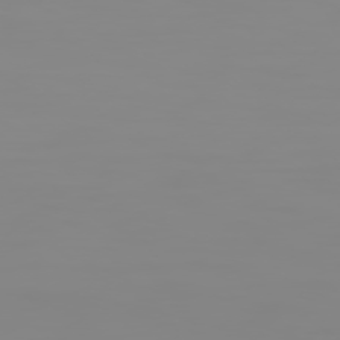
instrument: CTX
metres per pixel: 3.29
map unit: Hpe
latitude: 74.9514
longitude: -128.7246
